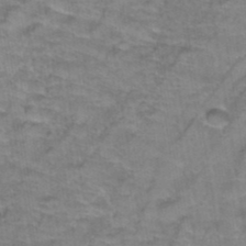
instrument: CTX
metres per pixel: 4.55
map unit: Hto
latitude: 38.9136
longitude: -42.1956
